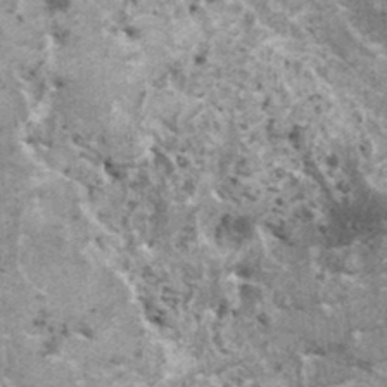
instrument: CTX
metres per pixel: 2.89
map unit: HNhu
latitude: 1.6505
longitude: 5.1053
